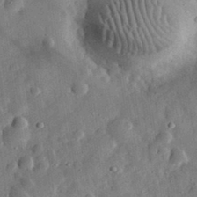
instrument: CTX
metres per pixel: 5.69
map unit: eHh
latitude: 32.7435
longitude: -76.7246
